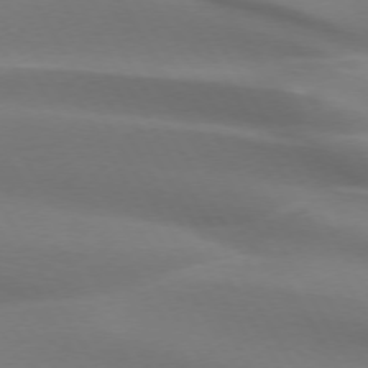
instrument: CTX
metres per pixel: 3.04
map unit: lApd
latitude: 73.3293
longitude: -49.6505
